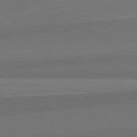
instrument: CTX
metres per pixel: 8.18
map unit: lApd
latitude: 82.0444
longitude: 152.1416
